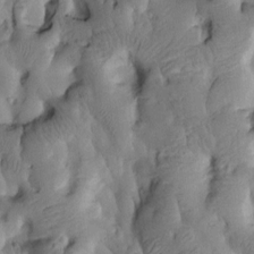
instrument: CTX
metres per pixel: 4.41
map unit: Htu
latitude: 2.2333
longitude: 179.7666
